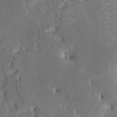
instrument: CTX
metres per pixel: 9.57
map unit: HNhu
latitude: 6.4601
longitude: -3.5371
